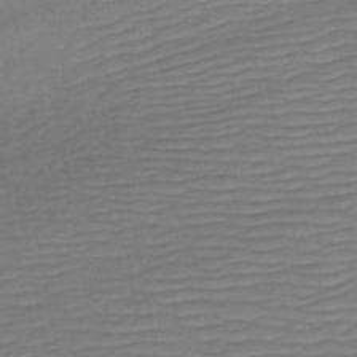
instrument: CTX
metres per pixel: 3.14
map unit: HNb
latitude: -54.1417
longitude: -44.5546
